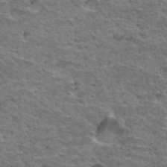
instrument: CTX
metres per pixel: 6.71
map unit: Hto
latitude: 33.4237
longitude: -39.5182
